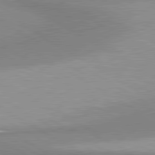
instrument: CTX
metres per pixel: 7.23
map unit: lApd
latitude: 80.7057
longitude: 159.6721
